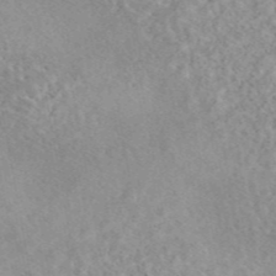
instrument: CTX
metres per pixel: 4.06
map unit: eAb
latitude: 44.4034
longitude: 115.9745
